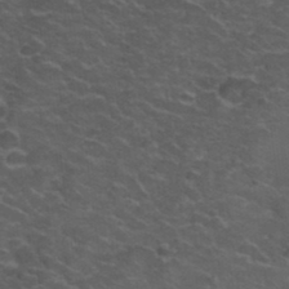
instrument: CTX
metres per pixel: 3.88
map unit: Hto
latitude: 33.4993
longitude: -50.4601
